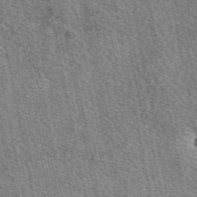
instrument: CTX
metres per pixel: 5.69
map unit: eAb
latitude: 50.2900
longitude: 112.6330
